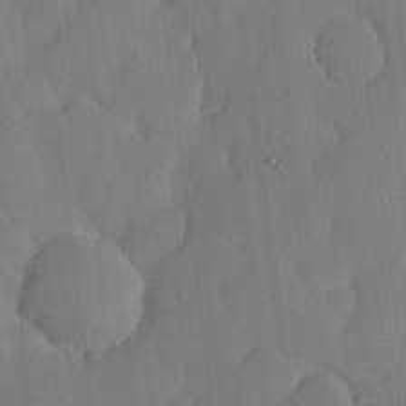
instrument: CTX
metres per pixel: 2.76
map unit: lHvf
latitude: 19.0080
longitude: -112.7813
